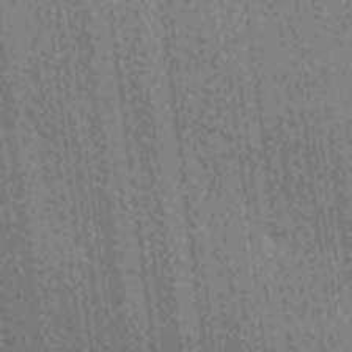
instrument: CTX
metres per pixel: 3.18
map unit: Ave
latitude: -7.0675
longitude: -123.2348
